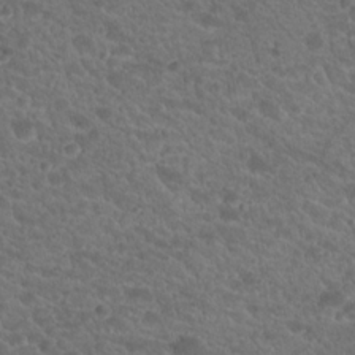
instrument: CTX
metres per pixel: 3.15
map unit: Hto
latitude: 19.5560
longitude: -34.2333
